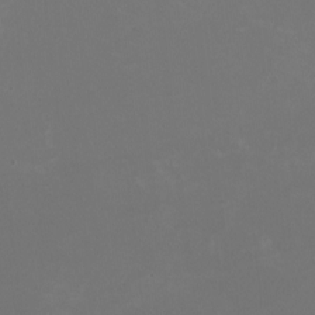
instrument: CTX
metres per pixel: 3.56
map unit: HNhu
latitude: 0.9136
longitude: -1.9717
